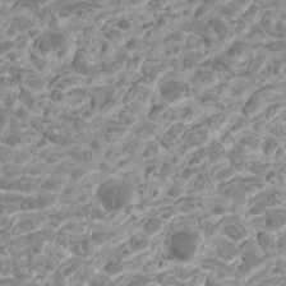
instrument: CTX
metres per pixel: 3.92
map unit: Htu
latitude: 2.0444
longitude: -20.4223
